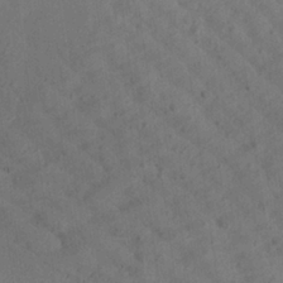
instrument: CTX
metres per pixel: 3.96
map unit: Aa
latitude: 25.3292
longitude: -143.3293
